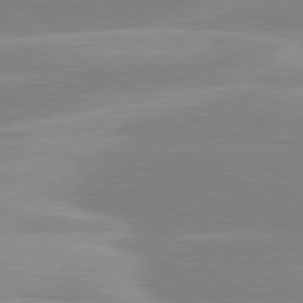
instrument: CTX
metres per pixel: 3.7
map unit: lApd
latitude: 80.6679
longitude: -124.7813
